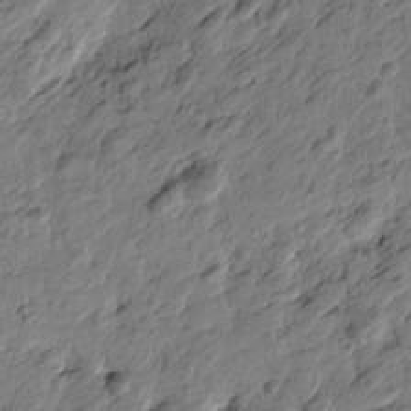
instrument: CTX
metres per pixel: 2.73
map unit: Htu
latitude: -2.5195
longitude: -179.0270
